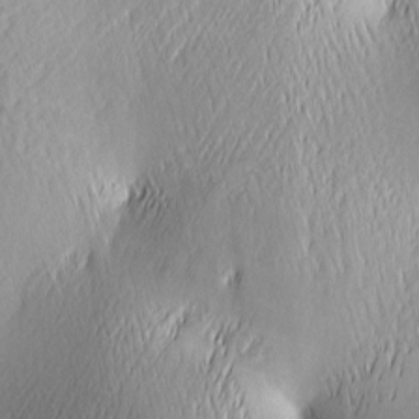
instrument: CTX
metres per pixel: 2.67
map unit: lAa
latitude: -5.4454
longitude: -121.0459
